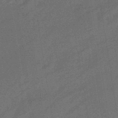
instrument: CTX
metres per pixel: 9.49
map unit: HNhu
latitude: -46.5007
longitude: 91.3888
